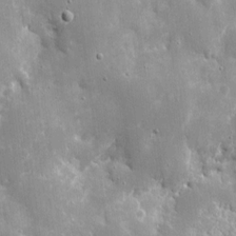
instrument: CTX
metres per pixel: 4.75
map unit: eHh
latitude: 8.5735
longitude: -70.0444
